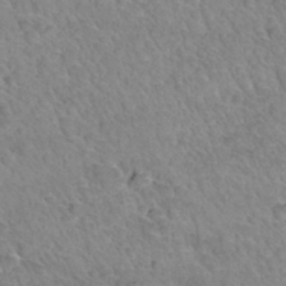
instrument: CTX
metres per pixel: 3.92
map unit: Hto
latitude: 34.9324
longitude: -46.2334
